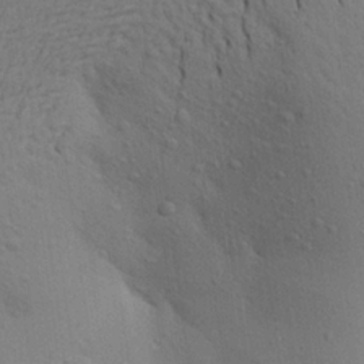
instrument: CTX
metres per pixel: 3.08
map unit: Aa
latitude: 21.5749
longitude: -148.5357
